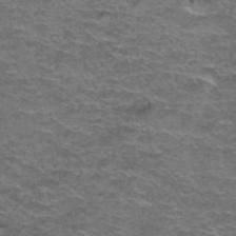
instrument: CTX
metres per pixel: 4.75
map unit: Hto
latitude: 38.2522
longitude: -42.5735
